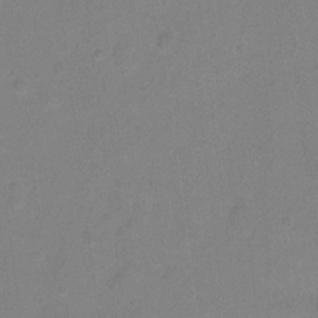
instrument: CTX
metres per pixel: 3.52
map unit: Hto
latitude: -5.8044
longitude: -35.6316
